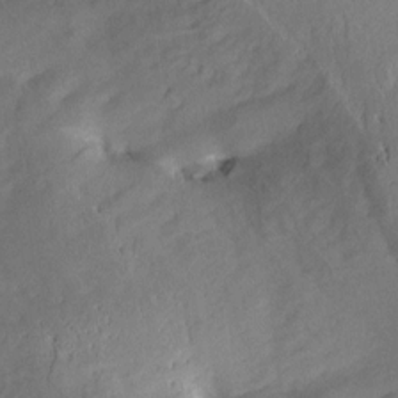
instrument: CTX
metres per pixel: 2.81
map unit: Aa
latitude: 9.8206
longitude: -142.4790
